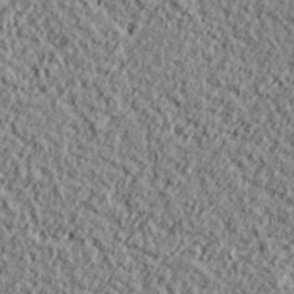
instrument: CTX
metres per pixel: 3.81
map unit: lHvf
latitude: 38.1767
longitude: -91.6883
